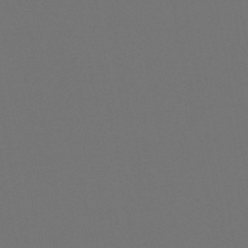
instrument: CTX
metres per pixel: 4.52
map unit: HNb
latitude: -47.7099
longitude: -44.2900
